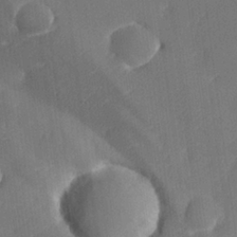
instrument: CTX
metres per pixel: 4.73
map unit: lHvf
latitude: 24.6868
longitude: 141.7855
